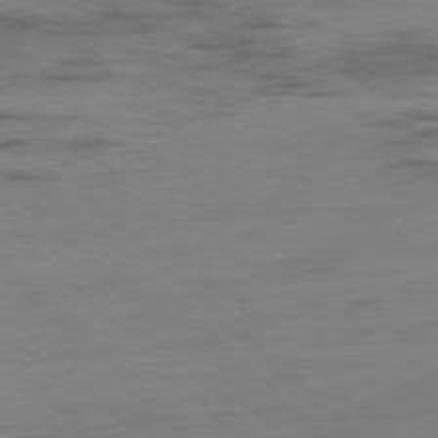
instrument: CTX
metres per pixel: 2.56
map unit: Ap
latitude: -77.5777
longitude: -81.8583
